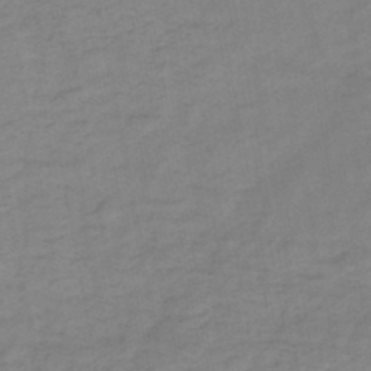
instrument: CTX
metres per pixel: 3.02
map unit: HNb
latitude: -46.3495
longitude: -38.4223
